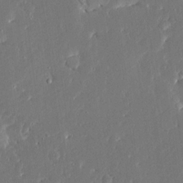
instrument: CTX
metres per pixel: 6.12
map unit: Ave
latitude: 16.4601
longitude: -140.2900
